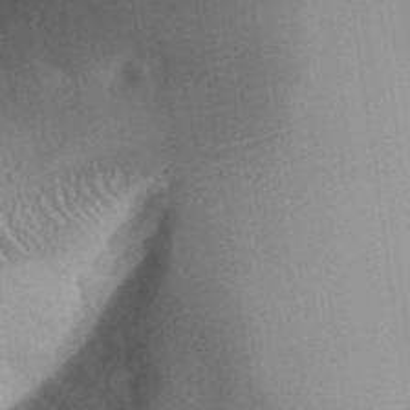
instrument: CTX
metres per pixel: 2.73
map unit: Aa
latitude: 32.9892
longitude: -142.4412
